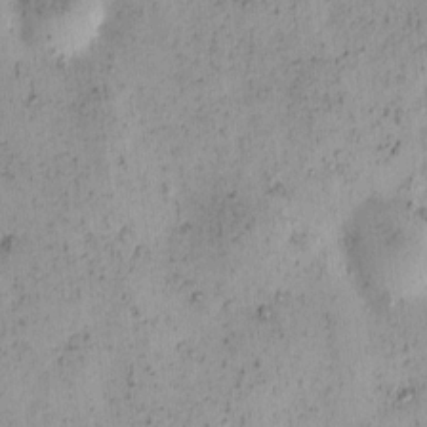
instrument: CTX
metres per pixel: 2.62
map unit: eHh
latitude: -0.5007
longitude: 19.1431
